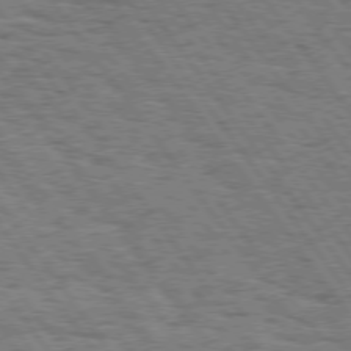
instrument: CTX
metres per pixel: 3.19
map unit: Hpe
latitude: 74.6491
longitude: -139.1781
